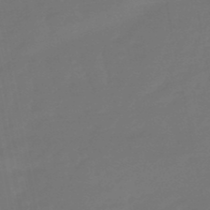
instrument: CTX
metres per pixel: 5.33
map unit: lHb
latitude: -49.6911
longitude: 78.5951
